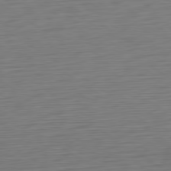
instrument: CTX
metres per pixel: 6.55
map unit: Ap
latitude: -80.5196
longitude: -69.4049
